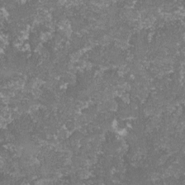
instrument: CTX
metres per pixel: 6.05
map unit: lHvf
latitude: -16.1039
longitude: -99.4804
